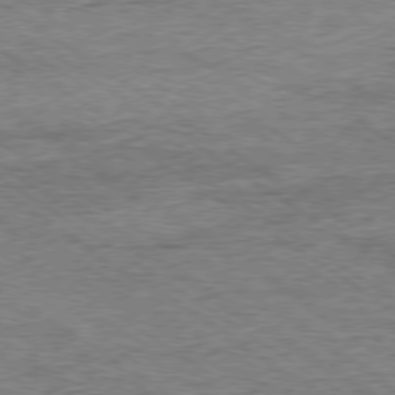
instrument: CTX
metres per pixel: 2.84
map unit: Ap
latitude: -78.6329
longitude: -85.2915
